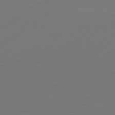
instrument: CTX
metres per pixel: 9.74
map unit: Hpe
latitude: -80.8975
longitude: 15.0676
